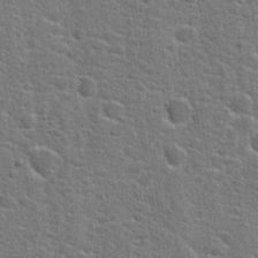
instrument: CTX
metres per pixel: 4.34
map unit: Hto
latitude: 22.0444
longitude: -43.9906
